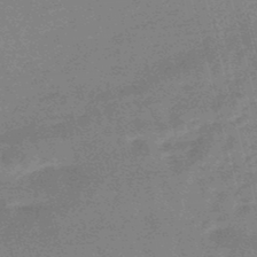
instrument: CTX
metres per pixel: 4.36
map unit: eHb
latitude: -48.6519
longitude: 87.3132
